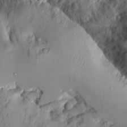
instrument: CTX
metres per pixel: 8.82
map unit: Aa
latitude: 10.4601
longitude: -126.4223
